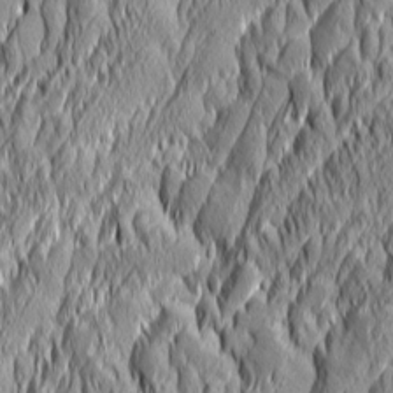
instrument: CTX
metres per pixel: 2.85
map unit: Aa
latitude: 6.2334
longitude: -128.9891
